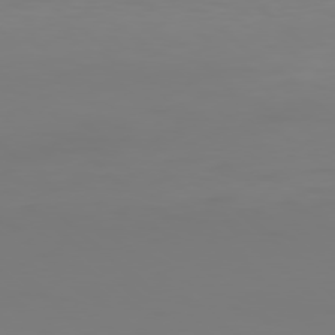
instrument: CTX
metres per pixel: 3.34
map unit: Hpe
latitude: 77.7449
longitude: -135.3103
